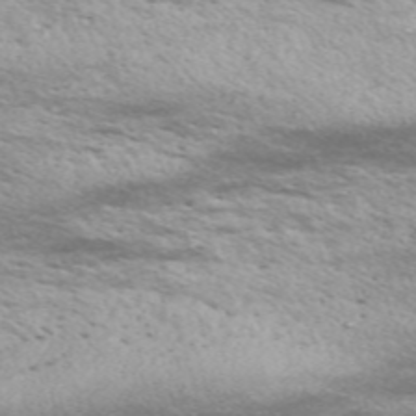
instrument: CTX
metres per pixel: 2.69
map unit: Nve
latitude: -59.2564
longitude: 57.5399
